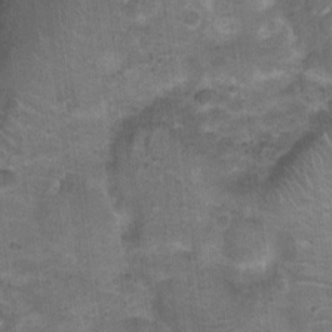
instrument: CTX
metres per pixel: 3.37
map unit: Nhu
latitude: 3.5938
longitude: -17.6693
